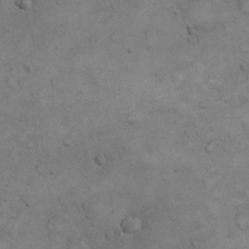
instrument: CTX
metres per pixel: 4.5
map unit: eHh
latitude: 20.6491
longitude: -59.4993
